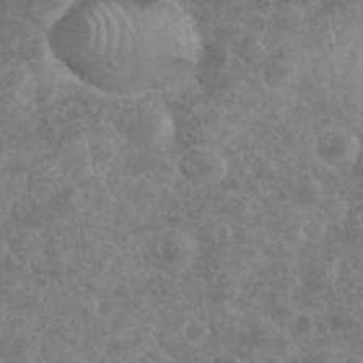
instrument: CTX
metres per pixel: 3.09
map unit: eHh
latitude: 34.7435
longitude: -62.3468
